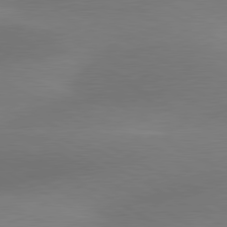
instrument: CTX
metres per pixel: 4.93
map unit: lApd
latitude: 79.9906
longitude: -89.1592
